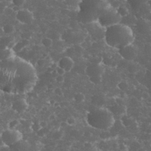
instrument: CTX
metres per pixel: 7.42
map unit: eHh
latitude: 33.2915
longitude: -62.2334
